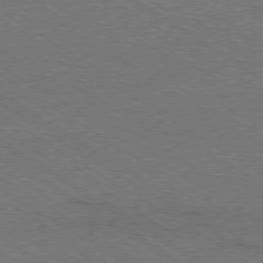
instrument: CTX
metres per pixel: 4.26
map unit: Ap
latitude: -79.4265
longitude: -84.6113
